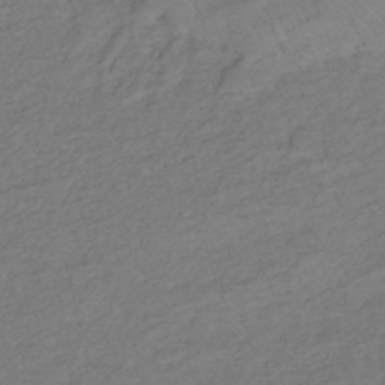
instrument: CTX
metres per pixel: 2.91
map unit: lHb
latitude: -35.9178
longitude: 69.4454
